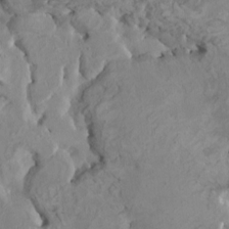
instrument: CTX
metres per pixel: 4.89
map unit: HNhu
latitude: 3.6316
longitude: -3.3104
